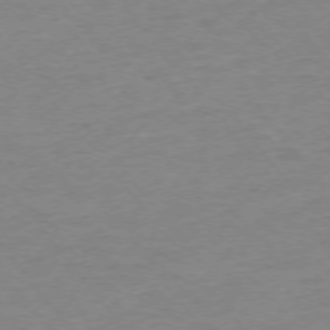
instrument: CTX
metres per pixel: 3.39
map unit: Ap
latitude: -75.4833
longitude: -81.6883
